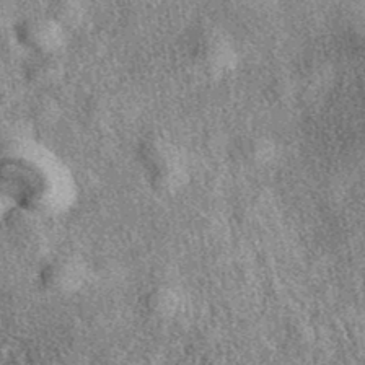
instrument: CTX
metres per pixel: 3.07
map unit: eAb
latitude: 39.4615
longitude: 106.8408
